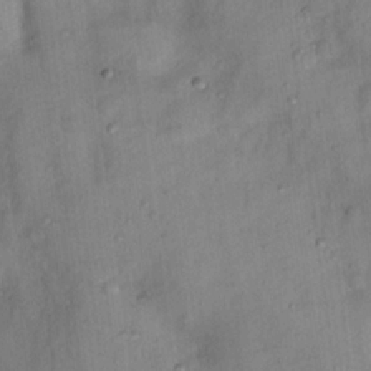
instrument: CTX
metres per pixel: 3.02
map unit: Hto
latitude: 15.6883
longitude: -40.0633
